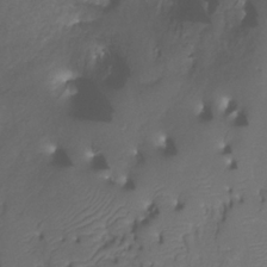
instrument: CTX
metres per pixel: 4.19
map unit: Htu
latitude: -14.5385
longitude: -47.0270
